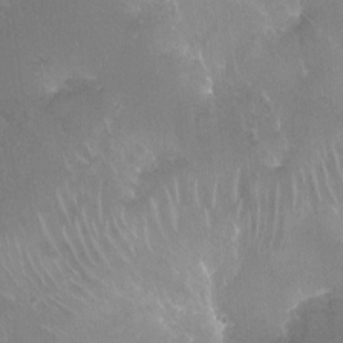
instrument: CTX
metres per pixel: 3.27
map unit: Ht
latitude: -11.7100
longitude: -43.1970
